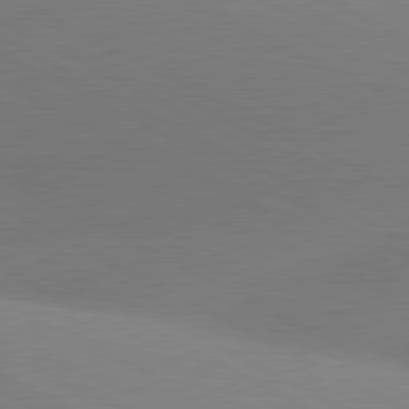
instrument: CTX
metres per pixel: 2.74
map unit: lApd
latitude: 80.8380
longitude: 129.1620
